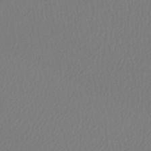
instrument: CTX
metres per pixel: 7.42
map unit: HNhu
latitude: -46.2361
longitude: 99.1431
